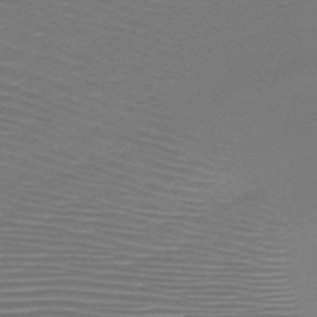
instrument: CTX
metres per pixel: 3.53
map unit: HNb
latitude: -47.4265
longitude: -42.1956
